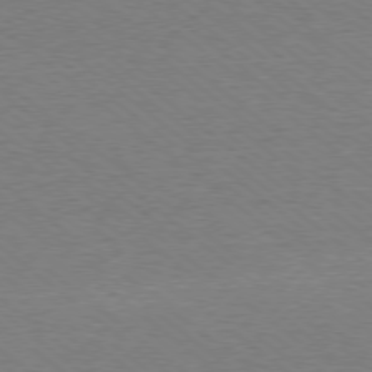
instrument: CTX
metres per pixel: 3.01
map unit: Ap
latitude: -78.6707
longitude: -82.5356
